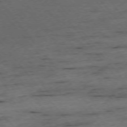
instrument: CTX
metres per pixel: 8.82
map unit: Ap
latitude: -75.8612
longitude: -90.7813
